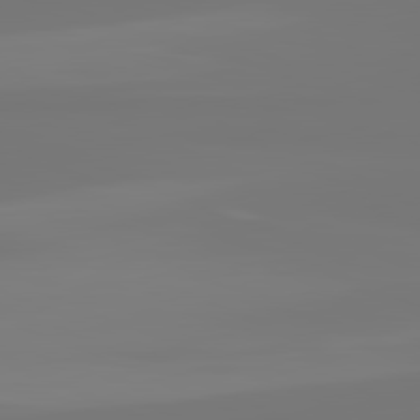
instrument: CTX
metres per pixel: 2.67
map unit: lApd
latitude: 81.8205
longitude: -176.0255
